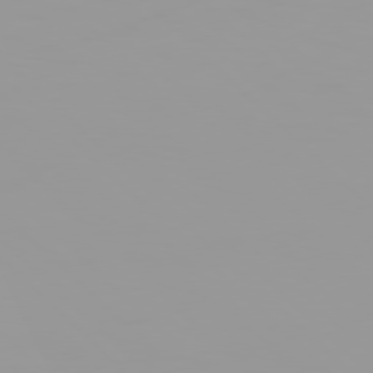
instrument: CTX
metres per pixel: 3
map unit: Hpe
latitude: 77.6505
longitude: -141.0836
